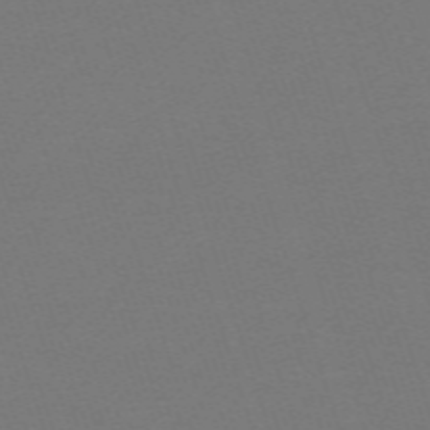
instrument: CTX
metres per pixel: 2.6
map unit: eHh
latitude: -63.3887
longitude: 52.0283
